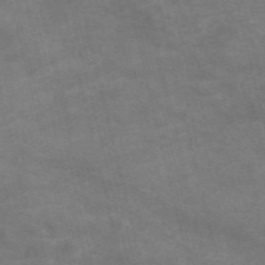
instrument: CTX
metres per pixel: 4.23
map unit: Nve
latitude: -57.2376
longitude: 51.1620
